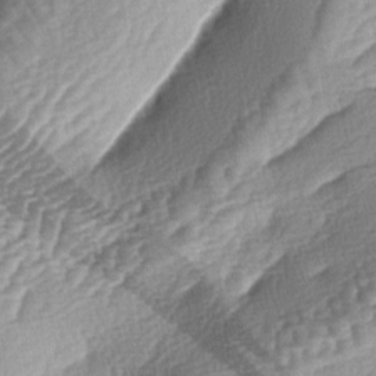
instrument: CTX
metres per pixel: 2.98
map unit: lAa
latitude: -4.0472
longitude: -127.6505
